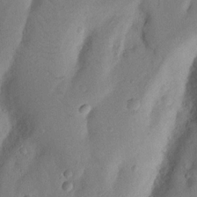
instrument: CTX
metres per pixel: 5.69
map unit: Nhu
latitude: 19.0269
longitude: -77.0458
